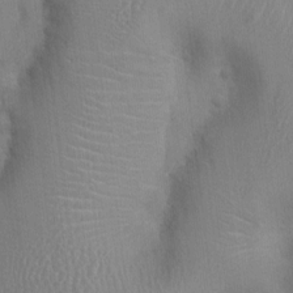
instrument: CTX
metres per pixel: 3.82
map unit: Nhu
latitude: 0.5356
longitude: -16.7057
